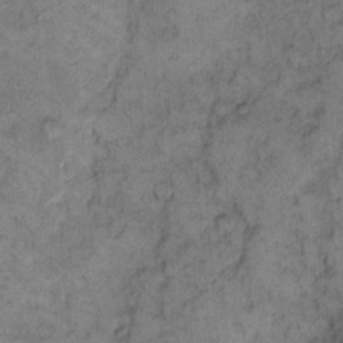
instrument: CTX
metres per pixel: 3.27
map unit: eHh
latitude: 13.2159
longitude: -64.6679
